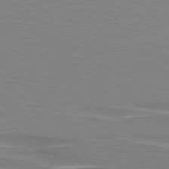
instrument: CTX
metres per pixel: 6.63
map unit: lApd
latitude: 75.8394
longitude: -81.3293
